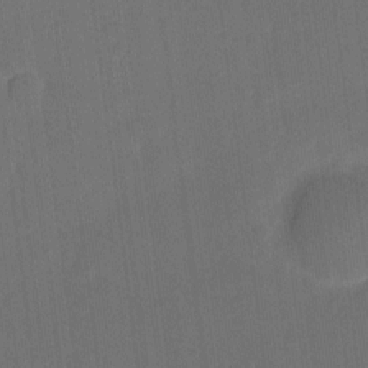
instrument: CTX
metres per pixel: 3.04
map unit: eHh
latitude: 4.8380
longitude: -67.6505
